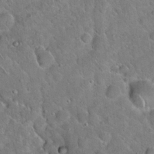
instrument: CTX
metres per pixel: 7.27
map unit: Hto
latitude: 20.1011
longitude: -50.3467
